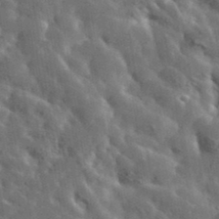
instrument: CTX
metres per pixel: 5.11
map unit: lHvf
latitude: 37.2348
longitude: -88.2901
